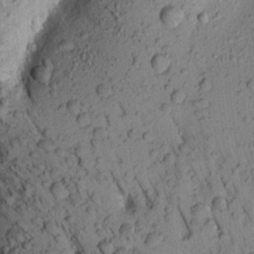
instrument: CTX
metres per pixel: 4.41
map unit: Aa
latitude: 19.2348
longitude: -148.8569
